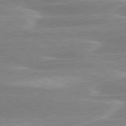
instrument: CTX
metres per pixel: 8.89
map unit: lApd
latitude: 79.9906
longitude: -115.1403
